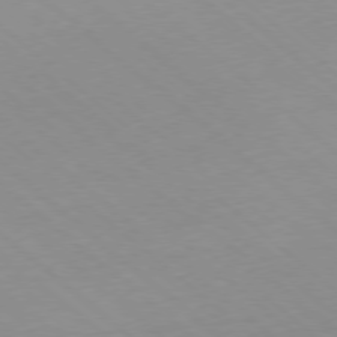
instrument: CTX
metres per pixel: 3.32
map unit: Hpe
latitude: -78.3873
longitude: 14.4818
